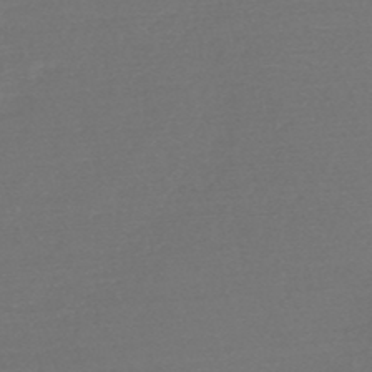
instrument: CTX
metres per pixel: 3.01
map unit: HNb
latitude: -49.9178
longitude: -43.6505
